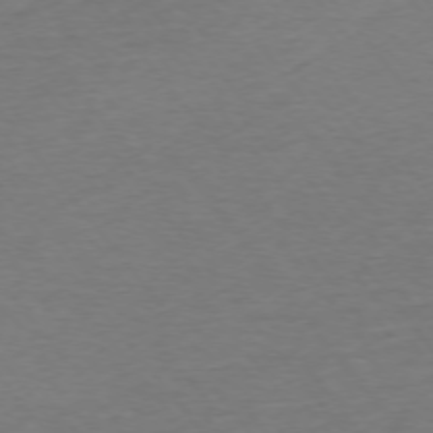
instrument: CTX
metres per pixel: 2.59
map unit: Ap
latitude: -75.6911
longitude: -84.5168
